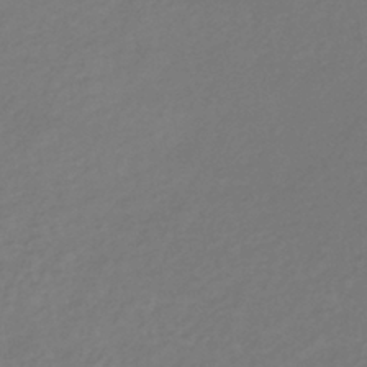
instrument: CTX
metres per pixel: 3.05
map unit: lHb
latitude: -38.8786
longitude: 72.4629
